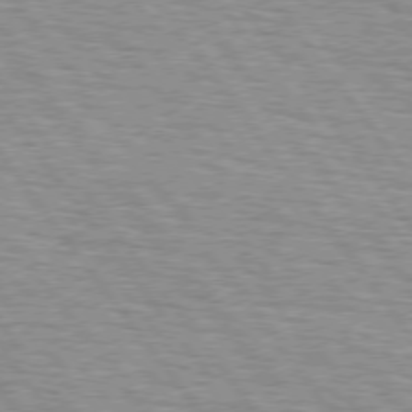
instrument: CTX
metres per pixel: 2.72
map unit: lApd
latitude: 75.1403
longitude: -75.5560
